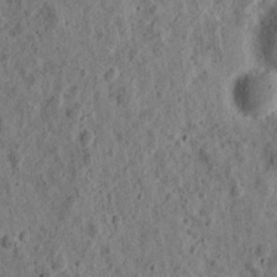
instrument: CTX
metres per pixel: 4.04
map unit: eHh
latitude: 11.2159
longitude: -73.9528
